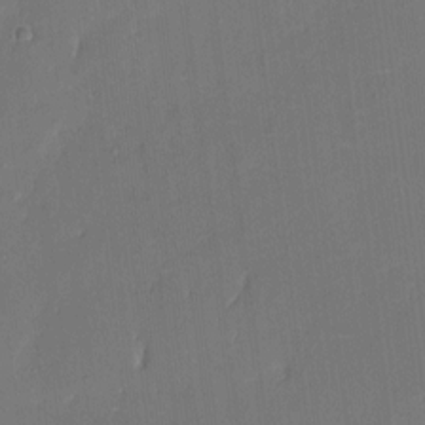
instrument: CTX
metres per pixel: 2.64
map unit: eHh
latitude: 5.9528
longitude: -68.5357
